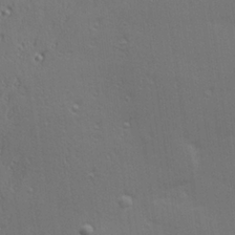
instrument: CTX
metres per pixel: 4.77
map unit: Hve
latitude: 27.4427
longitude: -92.9135
